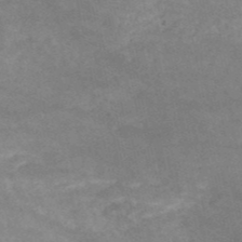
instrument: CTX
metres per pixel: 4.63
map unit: HNb
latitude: -52.6140
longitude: -41.9906
